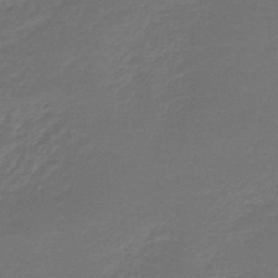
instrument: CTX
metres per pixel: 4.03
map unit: lHb
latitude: -43.8800
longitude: 60.3306
